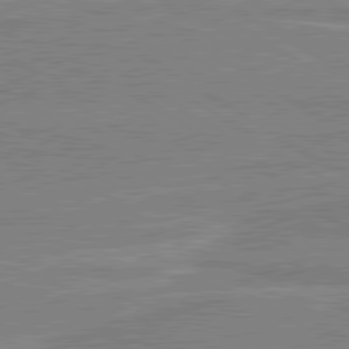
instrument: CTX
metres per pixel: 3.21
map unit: lApd
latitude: 80.3656
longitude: 169.9556
